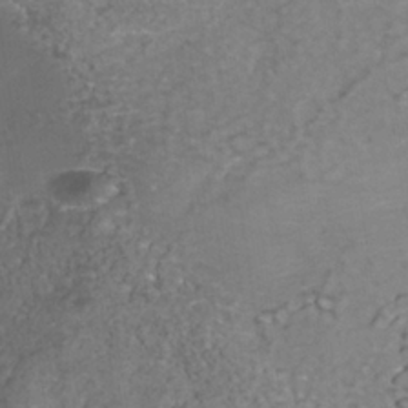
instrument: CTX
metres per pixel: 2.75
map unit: Nhe
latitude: -38.1039
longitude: -118.0822
